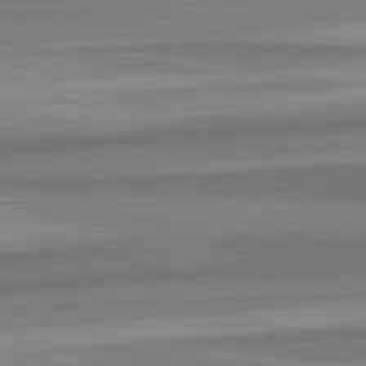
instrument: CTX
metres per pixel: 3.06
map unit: lApd
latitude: 82.5356
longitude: 179.2376
